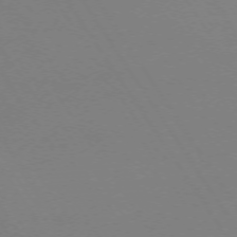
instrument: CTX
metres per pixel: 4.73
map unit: Ap
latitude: -74.0094
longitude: -72.5357
